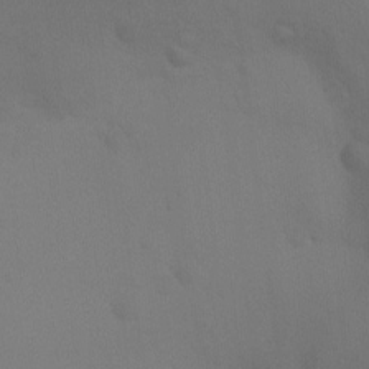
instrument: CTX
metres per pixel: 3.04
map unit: Ht
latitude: 2.6112
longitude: -28.1389
